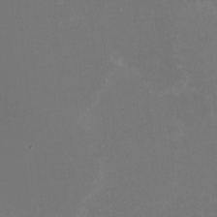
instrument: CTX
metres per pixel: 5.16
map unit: HNhu
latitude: -1.9556
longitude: -4.4790
